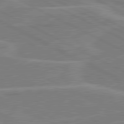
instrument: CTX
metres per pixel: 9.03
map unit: lApd
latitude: 80.8002
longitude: 120.7274
